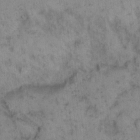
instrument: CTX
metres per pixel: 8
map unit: eHh
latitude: 15.0837
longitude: -64.5924
